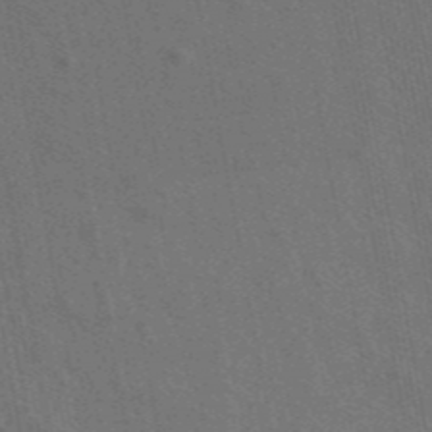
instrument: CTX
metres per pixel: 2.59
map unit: ANa
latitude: 43.6883
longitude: 27.2564
